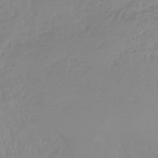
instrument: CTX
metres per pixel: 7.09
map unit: eHb
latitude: -45.5966
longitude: 84.8408
